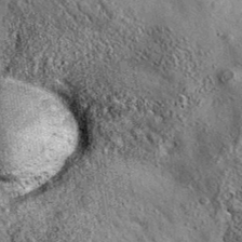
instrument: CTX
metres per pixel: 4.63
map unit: eAb
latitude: 36.0255
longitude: 110.1039
